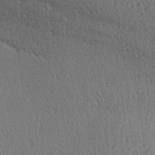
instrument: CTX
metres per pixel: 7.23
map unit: Aa
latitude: 27.3104
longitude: -138.1956
